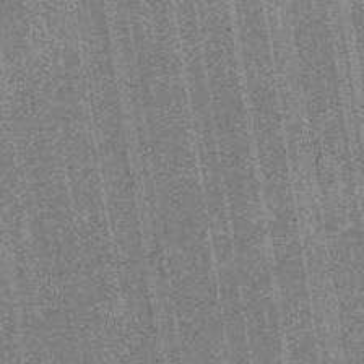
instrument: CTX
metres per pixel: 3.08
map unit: eHb
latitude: -40.4062
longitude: 82.4629
